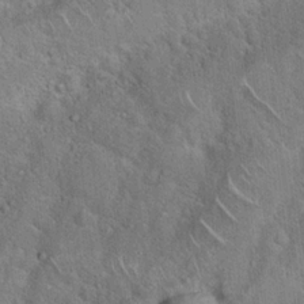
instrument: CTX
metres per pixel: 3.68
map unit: Hto
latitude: 19.0647
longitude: -51.4426
